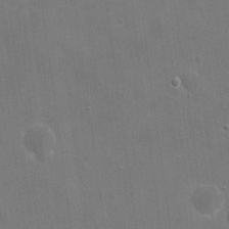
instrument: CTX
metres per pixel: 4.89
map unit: eHh
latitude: 20.4034
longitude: -66.4979
